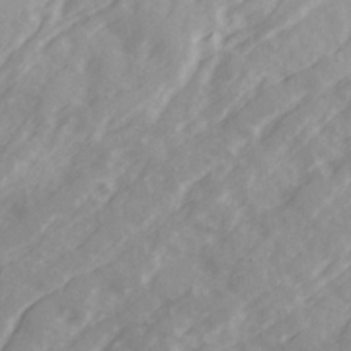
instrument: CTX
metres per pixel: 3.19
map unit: Ave
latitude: 21.7639
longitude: -132.0822
